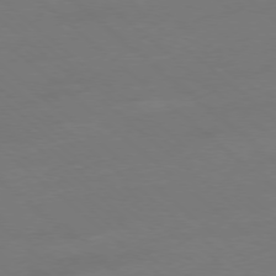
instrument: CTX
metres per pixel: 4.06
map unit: Ap
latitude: -78.3873
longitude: -56.9135
